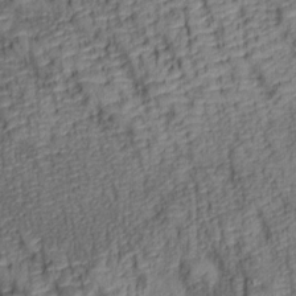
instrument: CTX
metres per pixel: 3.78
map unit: lAa
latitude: 6.9325
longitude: -115.9150
